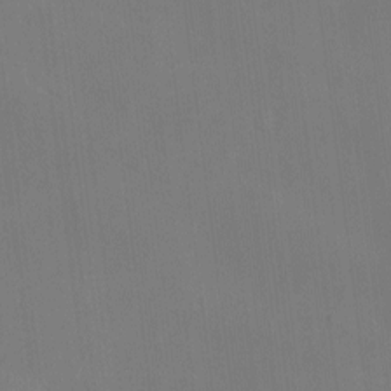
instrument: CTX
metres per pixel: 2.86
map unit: eHh
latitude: -8.3306
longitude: -69.1970
